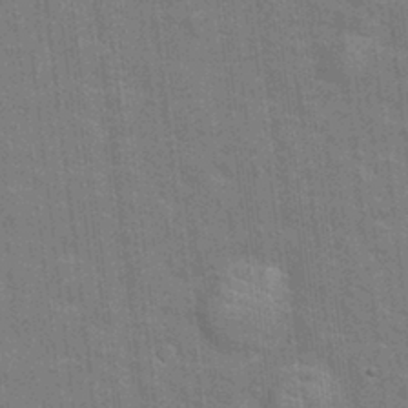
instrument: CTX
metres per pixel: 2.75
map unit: Hto
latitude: 14.6680
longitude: -39.4048
